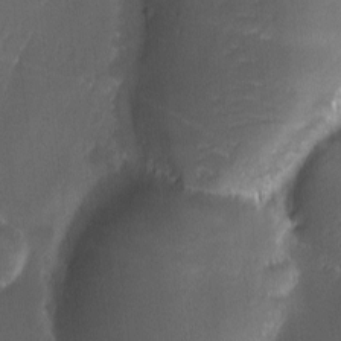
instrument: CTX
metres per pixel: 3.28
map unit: Ave
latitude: -11.0864
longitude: -121.6316
